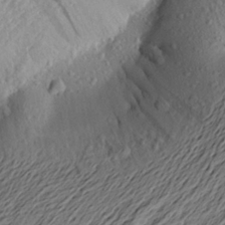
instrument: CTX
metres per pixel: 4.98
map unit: Aa
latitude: 22.1011
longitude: -149.1592
